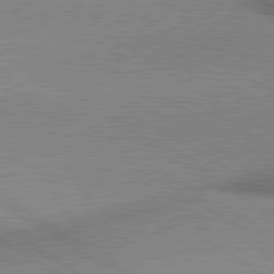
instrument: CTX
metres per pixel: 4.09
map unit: lApd
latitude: 80.2522
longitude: 164.6708
